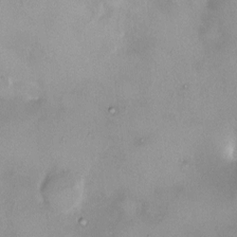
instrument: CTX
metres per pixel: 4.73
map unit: HNhu
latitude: 4.8191
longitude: 8.0472
